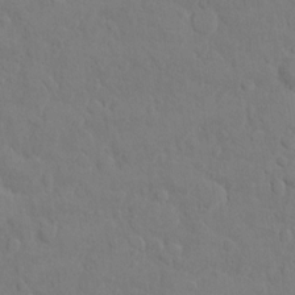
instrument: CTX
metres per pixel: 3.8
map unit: Ht
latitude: 11.3482
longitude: -33.3860
